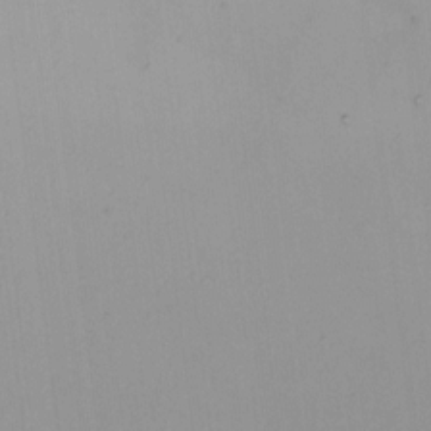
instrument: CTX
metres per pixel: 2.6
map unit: HNhu
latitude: 5.5938
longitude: 9.8611
